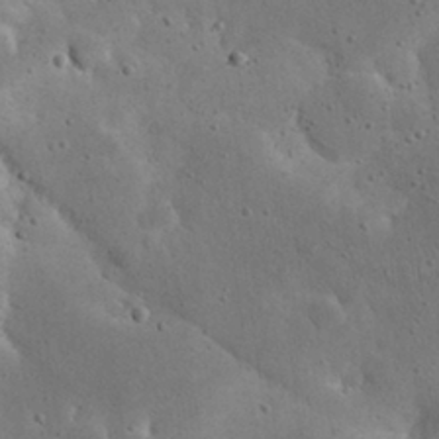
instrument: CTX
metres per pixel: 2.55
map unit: eHh
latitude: 23.8205
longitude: -67.1025
